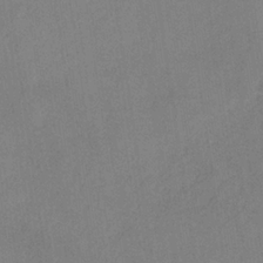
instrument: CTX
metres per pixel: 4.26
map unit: HNb
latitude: -34.0850
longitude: 54.3495
